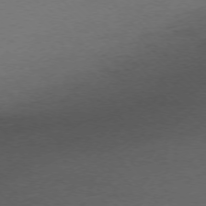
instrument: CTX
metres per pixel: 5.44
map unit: Ap
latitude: -75.5399
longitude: -77.8772
